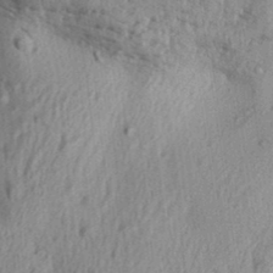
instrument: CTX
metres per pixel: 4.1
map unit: Aa
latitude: 30.3279
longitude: -136.7435
